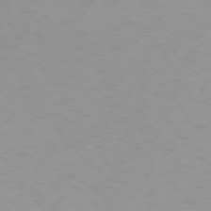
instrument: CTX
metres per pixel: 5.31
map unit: Ap
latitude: -74.5385
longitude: -80.5924
